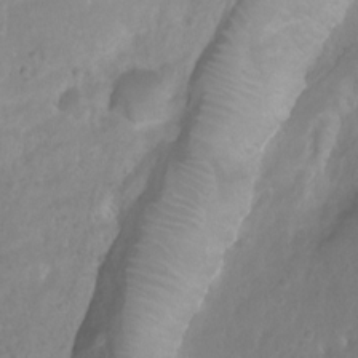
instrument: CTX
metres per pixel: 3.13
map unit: Htu
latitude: 3.9717
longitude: -21.3104
